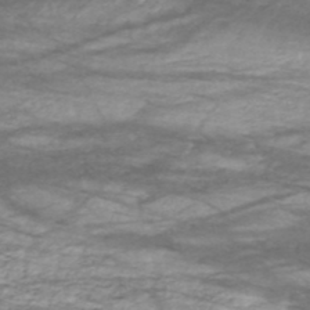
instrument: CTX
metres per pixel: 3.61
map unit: HNhu
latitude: -48.5952
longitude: 28.7841
